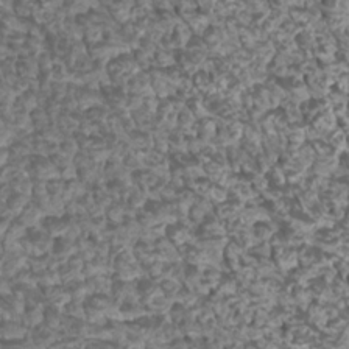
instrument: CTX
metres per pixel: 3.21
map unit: Htu
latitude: 3.3292
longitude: -21.3104
